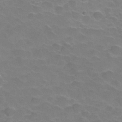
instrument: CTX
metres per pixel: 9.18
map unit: Hve
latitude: -30.3306
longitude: 95.2942
